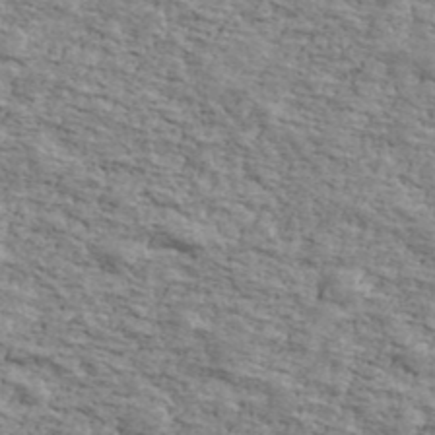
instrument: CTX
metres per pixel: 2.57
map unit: Ave
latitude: 41.3292
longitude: -109.7827
